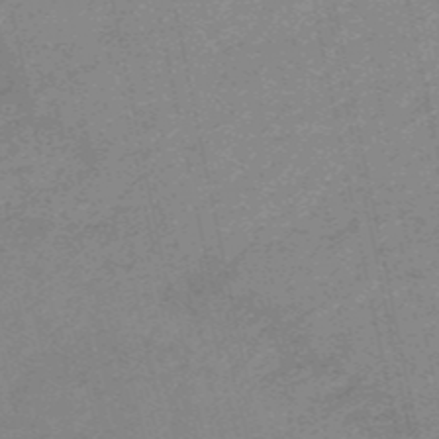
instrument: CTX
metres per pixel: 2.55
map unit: HNb
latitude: -53.7477
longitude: -47.4049
